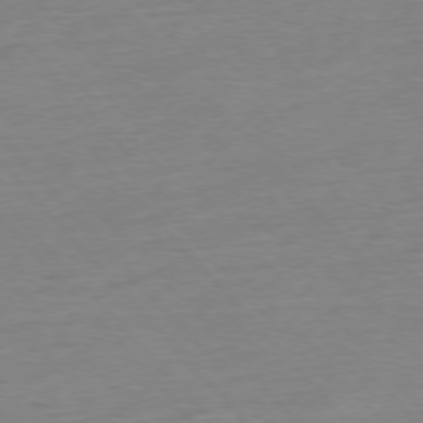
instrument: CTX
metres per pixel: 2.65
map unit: Hpe
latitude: -76.8975
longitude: -14.9325
